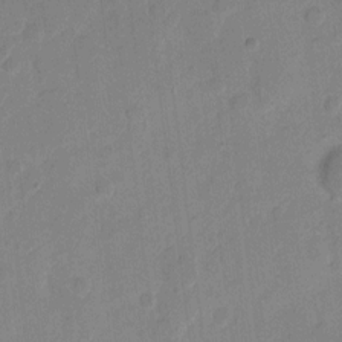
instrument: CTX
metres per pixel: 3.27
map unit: eHh
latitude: 10.1578
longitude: -65.8772
